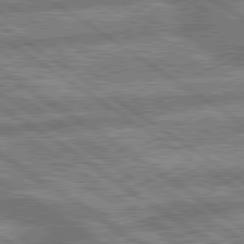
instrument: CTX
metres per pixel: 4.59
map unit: lApd
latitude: 79.8961
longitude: -169.3482
